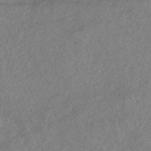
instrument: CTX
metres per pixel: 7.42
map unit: HNhu
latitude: -45.2565
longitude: 92.9164
